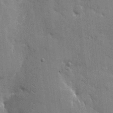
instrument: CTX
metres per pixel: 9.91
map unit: eHh
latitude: 8.8947
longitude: -66.7246
